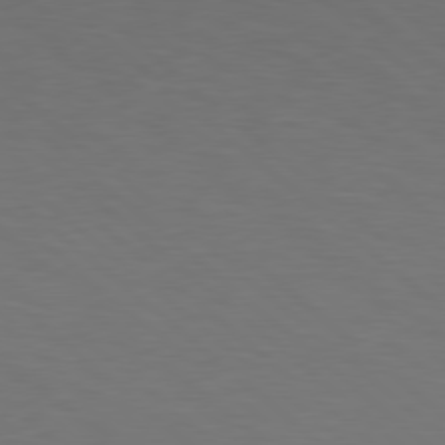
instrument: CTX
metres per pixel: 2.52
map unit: Hpe
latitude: 78.4790
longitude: -176.4223
